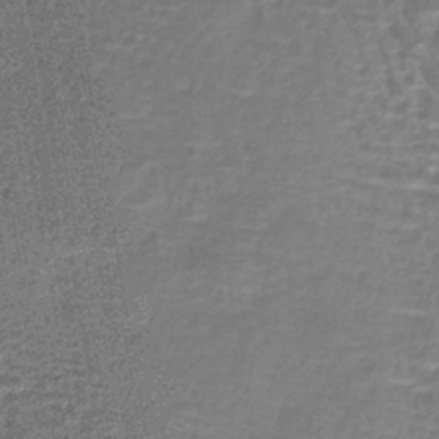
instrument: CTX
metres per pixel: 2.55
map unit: lHb
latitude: -40.6896
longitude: 58.8785
